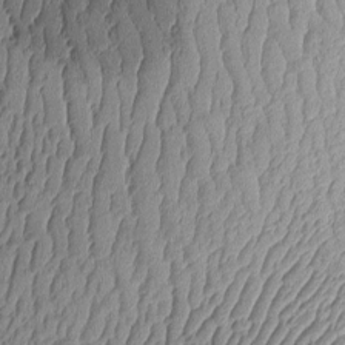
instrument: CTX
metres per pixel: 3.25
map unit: Aa
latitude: 9.8206
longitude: -128.5546
